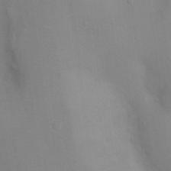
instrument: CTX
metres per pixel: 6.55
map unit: Nhu
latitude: 13.2537
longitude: -27.7828
